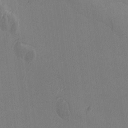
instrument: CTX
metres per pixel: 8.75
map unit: Ave
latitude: -8.5196
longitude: -122.1956
